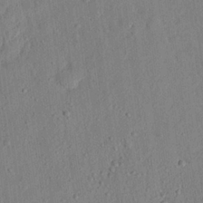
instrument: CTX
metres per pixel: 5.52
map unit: eHh
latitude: 24.7624
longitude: -80.6868
